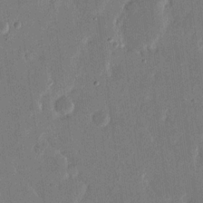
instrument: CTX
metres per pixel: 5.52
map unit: eHh
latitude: 14.9514
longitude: -70.5357
